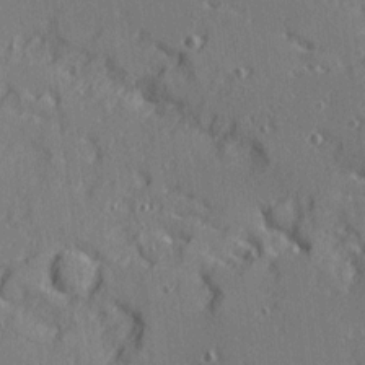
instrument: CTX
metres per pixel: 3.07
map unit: Ave
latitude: 10.6302
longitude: -101.9528
